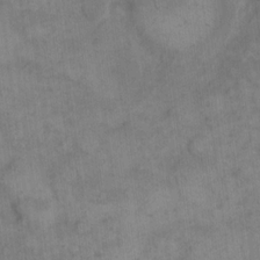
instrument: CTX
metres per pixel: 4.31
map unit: eHh
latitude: 15.0459
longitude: -66.9891
